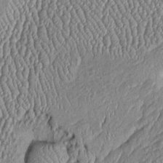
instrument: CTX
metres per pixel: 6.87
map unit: Htu
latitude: -6.2928
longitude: 156.3873
